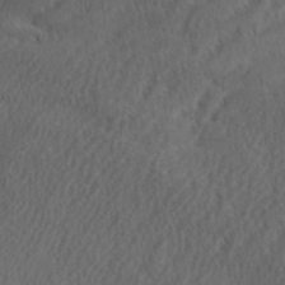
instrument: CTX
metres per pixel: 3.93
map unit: eHh
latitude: 35.5938
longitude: -137.9717
